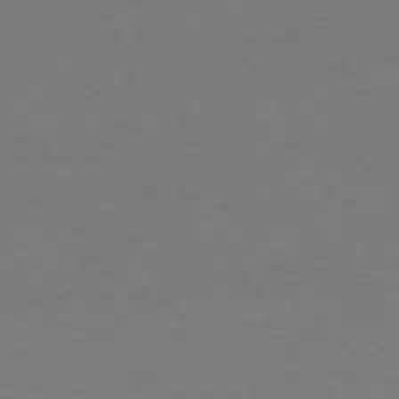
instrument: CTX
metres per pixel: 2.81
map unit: Ap
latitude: -74.4251
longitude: -85.4804
